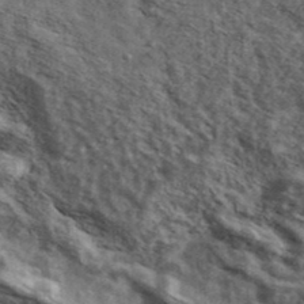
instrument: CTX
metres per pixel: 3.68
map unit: Ave
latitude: 42.4979
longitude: -107.0269
